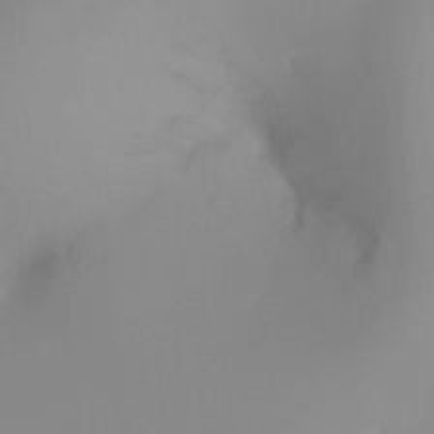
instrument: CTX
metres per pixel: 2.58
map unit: Ht
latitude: -17.0865
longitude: -46.6113
